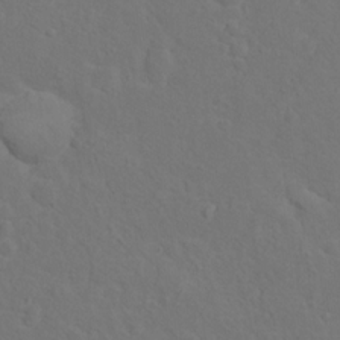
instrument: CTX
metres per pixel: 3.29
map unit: Hto
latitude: 12.4034
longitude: -37.1970
